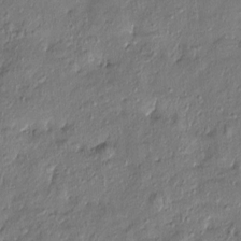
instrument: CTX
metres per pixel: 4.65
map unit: Htu
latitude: -7.7666
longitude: 176.6519
